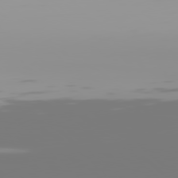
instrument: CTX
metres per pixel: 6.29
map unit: Hpe
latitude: 77.7260
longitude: -141.5749
